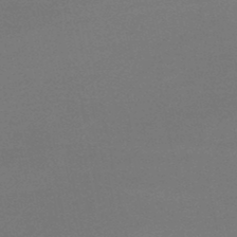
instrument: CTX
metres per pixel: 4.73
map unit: HNb
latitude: -47.9556
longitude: 56.3684
